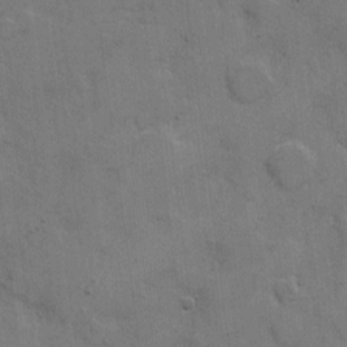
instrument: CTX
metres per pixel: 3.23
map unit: Hto
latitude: 5.6694
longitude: -61.6505
